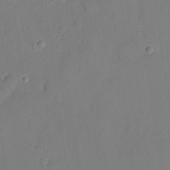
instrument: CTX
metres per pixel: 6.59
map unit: eHh
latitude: 22.2333
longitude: -62.6491
